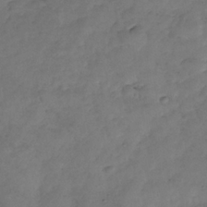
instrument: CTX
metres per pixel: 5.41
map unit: Nhe
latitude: -34.8597
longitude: -143.7072
